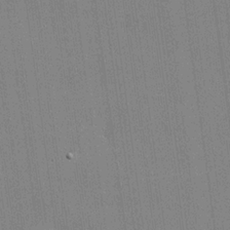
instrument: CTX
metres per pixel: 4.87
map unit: lHvf
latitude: 20.1578
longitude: 143.1053
